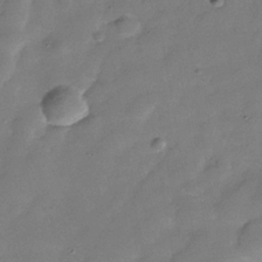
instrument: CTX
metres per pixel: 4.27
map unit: Hve
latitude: -30.9919
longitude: 92.5952
